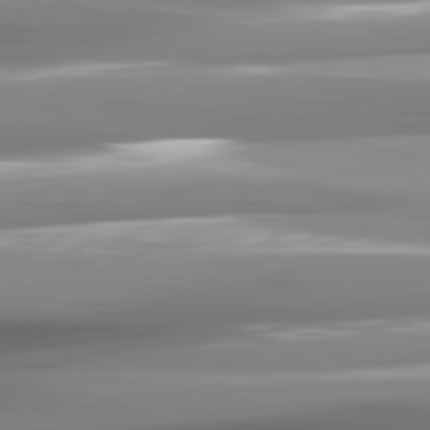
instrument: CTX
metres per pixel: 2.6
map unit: lApd
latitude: 81.5371
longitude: -141.1214
